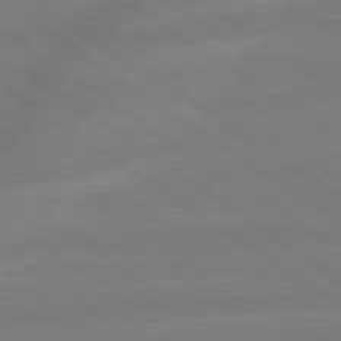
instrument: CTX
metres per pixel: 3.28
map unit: lApd
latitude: 79.2348
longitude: -142.7435
